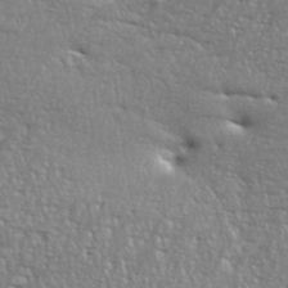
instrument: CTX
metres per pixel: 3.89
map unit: eHh
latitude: 36.1200
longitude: -132.7435
